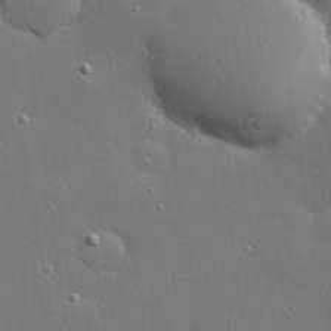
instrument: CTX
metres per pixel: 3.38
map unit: Hve
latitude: 27.9906
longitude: -90.7813
